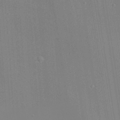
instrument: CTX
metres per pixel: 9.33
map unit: Ave
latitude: 23.5371
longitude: -136.3090
